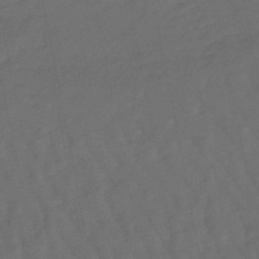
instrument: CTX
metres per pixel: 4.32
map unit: lHb
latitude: -47.9178
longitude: 81.0298
